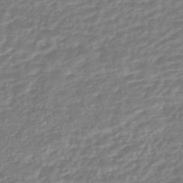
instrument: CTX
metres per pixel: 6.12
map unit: HNhu
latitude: -45.3132
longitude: 98.6707
